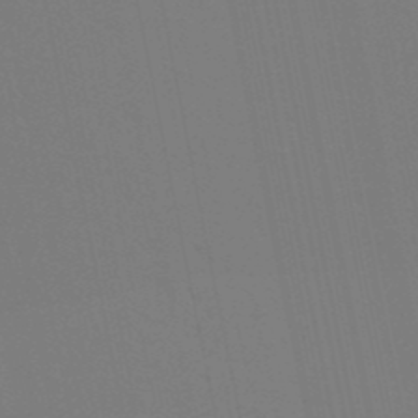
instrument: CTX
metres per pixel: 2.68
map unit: eHb
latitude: -50.2739
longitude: 75.3132
